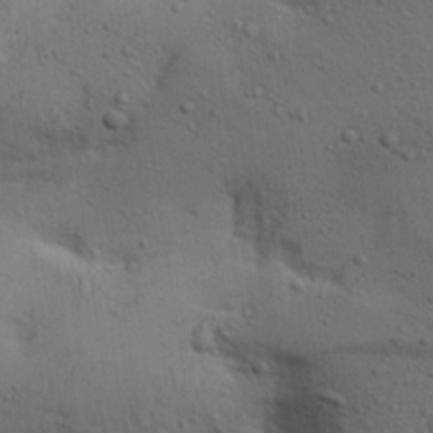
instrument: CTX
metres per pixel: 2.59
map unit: Aa
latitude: 27.0081
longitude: -129.9906
